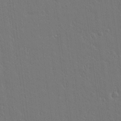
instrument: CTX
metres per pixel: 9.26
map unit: lAvf
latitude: 15.5372
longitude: -126.9892
